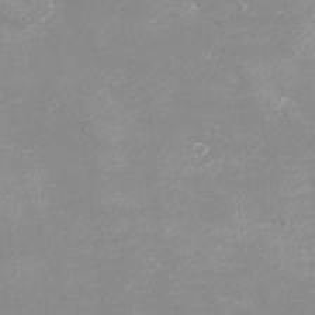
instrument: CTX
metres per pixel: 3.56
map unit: eHh
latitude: -4.1416
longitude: -75.1592
